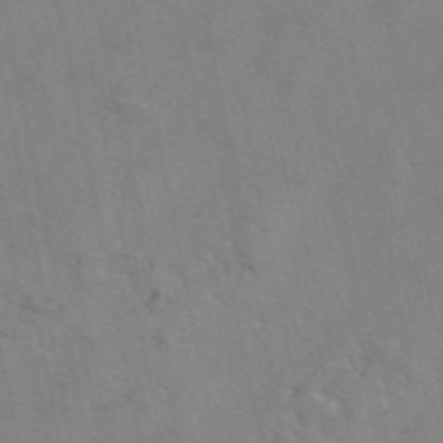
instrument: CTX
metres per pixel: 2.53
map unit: eAb
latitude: 49.9150
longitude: 104.5951
